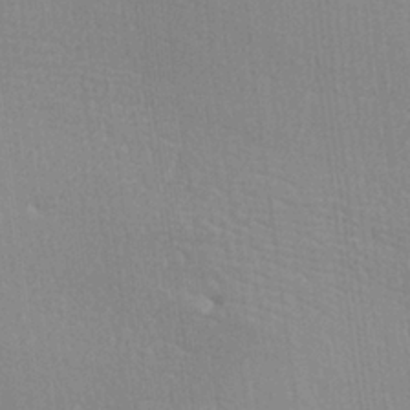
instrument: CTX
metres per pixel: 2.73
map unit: lAa
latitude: -8.2361
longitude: -124.4790
